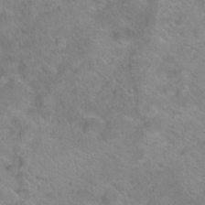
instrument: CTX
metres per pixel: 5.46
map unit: Hto
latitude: 18.6679
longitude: -38.0633
